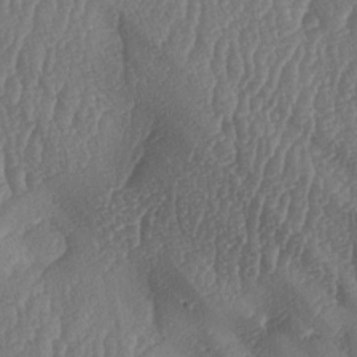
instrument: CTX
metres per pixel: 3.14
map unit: lAa
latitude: -7.0486
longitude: -130.1011
